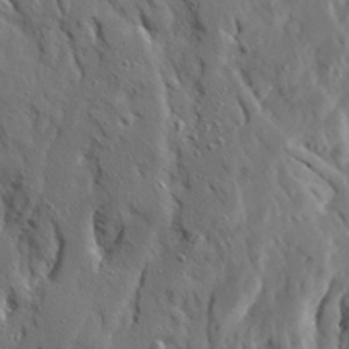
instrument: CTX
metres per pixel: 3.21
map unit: Ave
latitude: 23.2159
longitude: -131.3104
